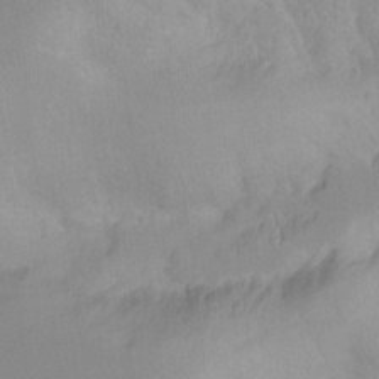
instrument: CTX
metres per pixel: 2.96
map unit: Aa
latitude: -13.1809
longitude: -59.4049
